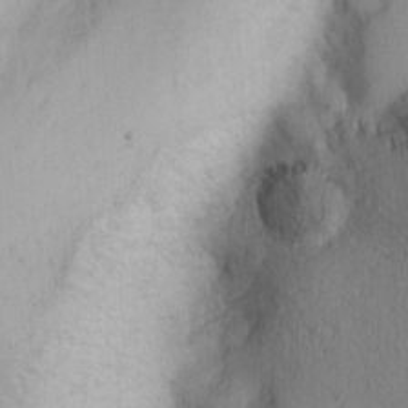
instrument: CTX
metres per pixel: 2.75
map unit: Nhu
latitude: -2.9919
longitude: -73.4994
